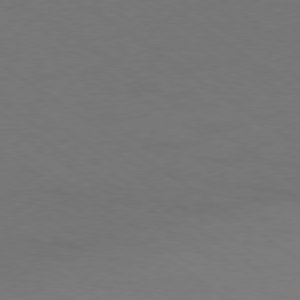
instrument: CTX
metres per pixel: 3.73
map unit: Ap
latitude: -79.1431
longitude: -61.2915
